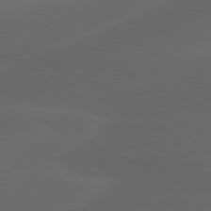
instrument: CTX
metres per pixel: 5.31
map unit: lApd
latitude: 80.1389
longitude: -117.1592
